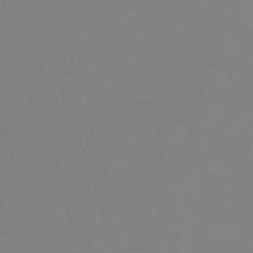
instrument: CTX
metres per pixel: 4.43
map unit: lHb
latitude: -48.4251
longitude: 69.5399
